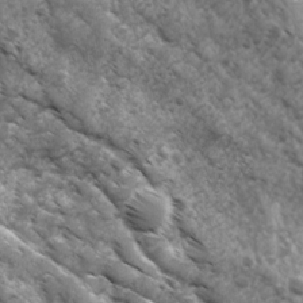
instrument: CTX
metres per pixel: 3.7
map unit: Ave
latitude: 17.4426
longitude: -132.1389
